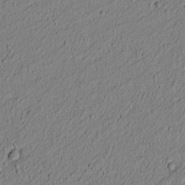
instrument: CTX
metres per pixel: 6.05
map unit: lAvf
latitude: 6.1767
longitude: 167.0675
